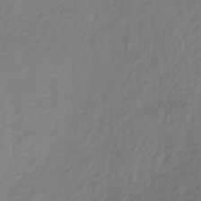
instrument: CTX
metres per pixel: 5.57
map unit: lHb
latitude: -39.6344
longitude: 70.7274
